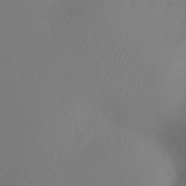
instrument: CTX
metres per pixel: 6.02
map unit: Ht
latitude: -9.8989
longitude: -46.1011
